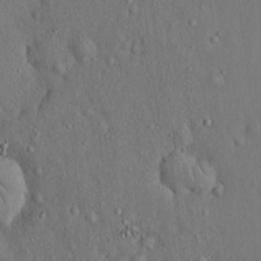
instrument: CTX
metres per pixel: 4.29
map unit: Hto
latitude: 14.4034
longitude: -58.1956
